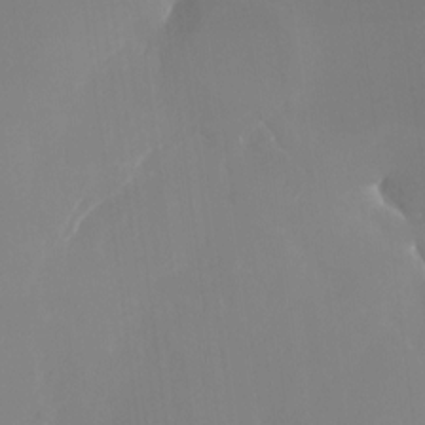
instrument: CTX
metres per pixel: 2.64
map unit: Nhu
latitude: -22.8030
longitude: -71.1403
